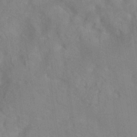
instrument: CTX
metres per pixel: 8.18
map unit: ANa
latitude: -39.2187
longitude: 95.6721
